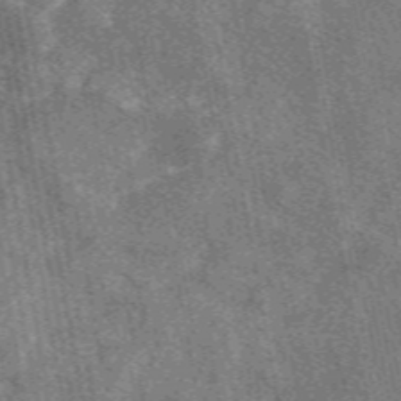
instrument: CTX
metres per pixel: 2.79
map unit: eAb
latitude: 49.8961
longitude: 115.4076
